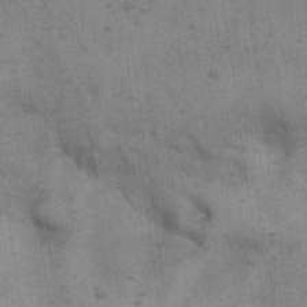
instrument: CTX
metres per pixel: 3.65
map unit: eHh
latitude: 17.4993
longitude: -63.4427
